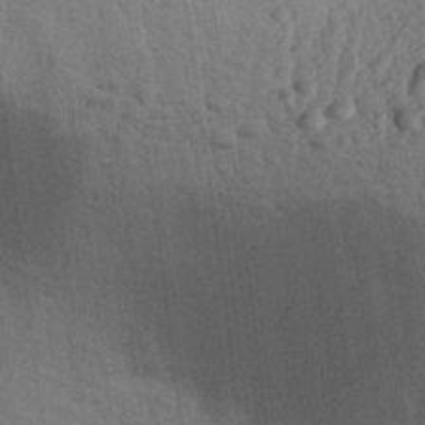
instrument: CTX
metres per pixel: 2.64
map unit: eHh
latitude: 24.6301
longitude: -79.1970
